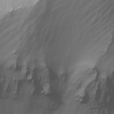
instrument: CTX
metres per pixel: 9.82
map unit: Ht
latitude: -15.0487
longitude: -51.3292
